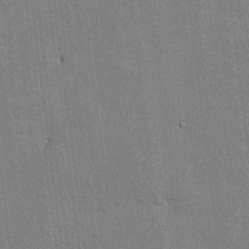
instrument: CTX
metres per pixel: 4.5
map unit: lAvf
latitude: 7.8394
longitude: 166.4818
